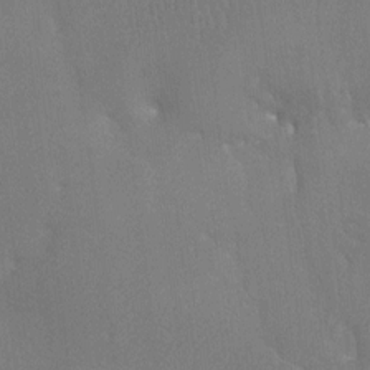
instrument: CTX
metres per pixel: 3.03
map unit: Htu
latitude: -7.1998
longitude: -34.1955
